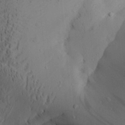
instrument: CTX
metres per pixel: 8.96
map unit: Aa
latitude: 28.7813
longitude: -131.9528
